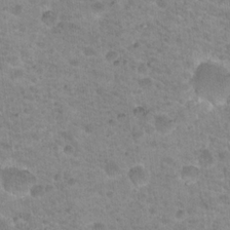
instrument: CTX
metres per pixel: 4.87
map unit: Nhu
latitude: 18.6868
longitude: -31.7072
